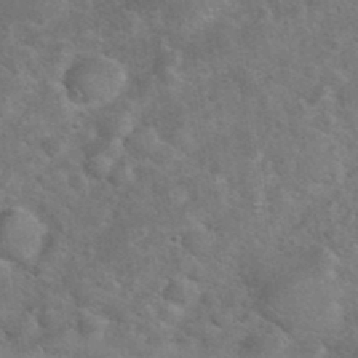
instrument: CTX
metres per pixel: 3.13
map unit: eHh
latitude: 37.1403
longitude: -65.5560
